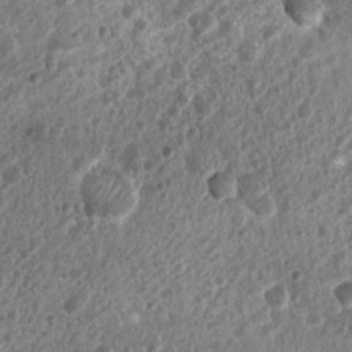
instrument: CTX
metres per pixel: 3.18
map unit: Nhu
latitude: 6.8002
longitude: -21.9339
